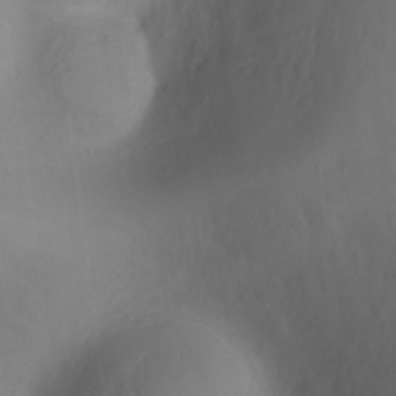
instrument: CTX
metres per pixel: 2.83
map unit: Hto
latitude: -0.1417
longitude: -33.7072
